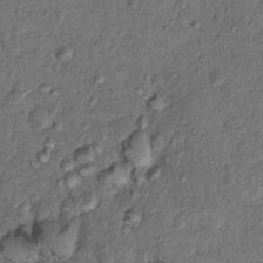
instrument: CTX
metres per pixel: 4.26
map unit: Hto
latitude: 14.2523
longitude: -29.6883
